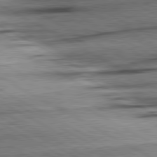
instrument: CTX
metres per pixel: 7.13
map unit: lApd
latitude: 80.6490
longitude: -157.1970
